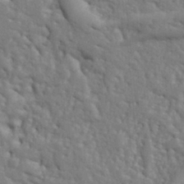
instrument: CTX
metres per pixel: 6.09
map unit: Ht
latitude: 9.0081
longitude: -77.1025
